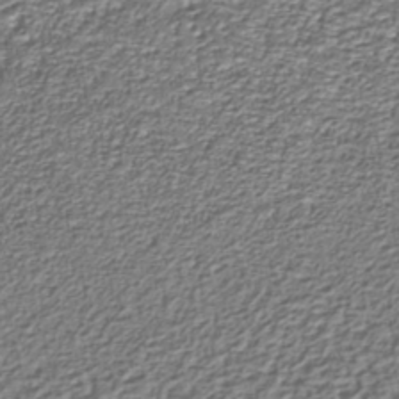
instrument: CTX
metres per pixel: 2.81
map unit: Nhu
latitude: -38.7085
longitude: -82.8002
